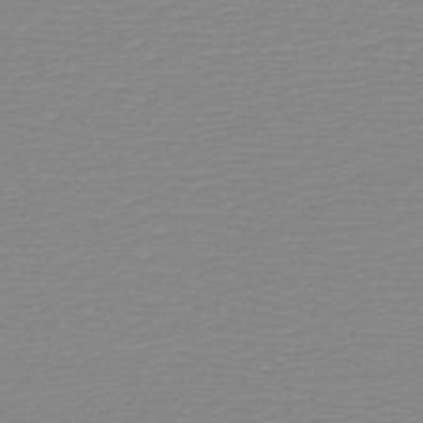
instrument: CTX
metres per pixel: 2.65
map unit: HNb
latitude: -45.6722
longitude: -43.9528
